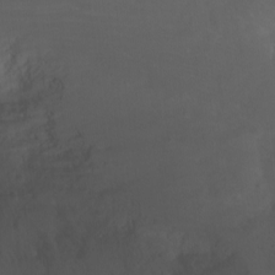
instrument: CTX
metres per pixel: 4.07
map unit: Nhu
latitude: -0.6330
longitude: -78.3468
